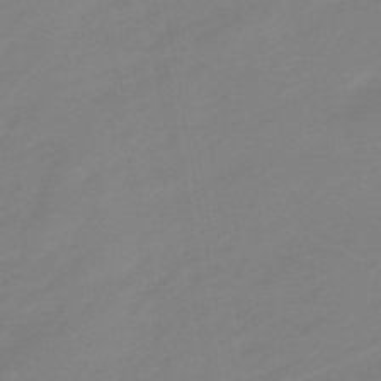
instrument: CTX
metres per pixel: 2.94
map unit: eHb
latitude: -45.7856
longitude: 88.0850
